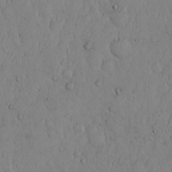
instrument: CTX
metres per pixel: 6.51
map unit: Hto
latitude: 11.6883
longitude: -57.5371
